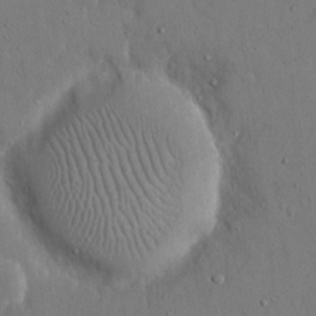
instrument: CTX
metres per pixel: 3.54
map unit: eHh
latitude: 15.7261
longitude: -71.0269
